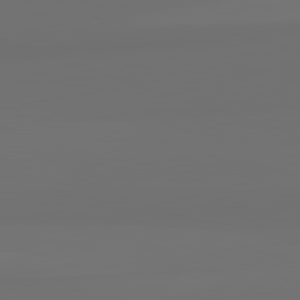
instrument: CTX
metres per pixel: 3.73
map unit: lApd
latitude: 82.5167
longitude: 163.2943
